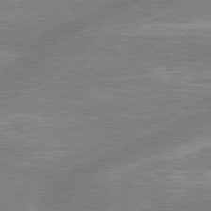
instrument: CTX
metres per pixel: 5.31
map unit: lApd
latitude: 78.9325
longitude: -158.6302
